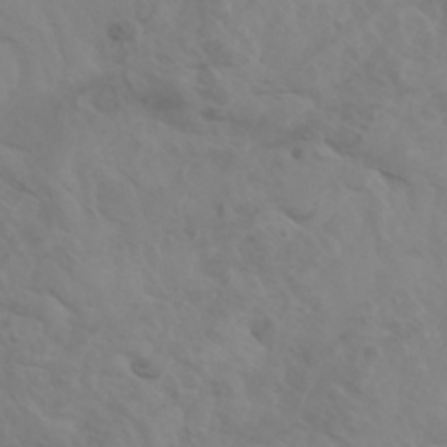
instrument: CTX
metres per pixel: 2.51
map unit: Htu
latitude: -5.1809
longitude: -76.5545
